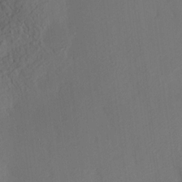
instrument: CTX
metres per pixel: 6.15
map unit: HNhu
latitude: 10.3467
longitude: 23.6344
